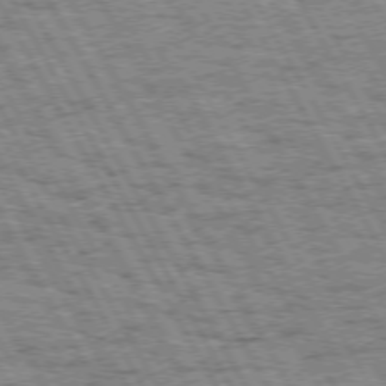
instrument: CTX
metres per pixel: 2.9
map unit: Hpe
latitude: 72.5735
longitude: -125.5371
